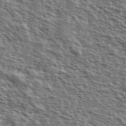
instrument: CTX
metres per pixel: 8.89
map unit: Ave
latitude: 37.6883
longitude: -111.6127
